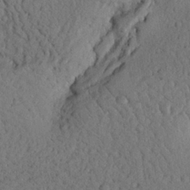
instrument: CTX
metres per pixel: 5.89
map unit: Nhu
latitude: 21.2159
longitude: -76.0633
